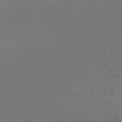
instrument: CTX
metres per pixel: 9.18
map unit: HNb
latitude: -51.2376
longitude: -42.4223
